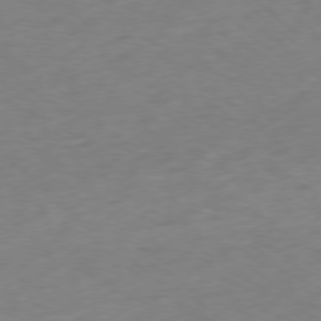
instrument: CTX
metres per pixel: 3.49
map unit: Ap
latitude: -77.8800
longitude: -78.4034
